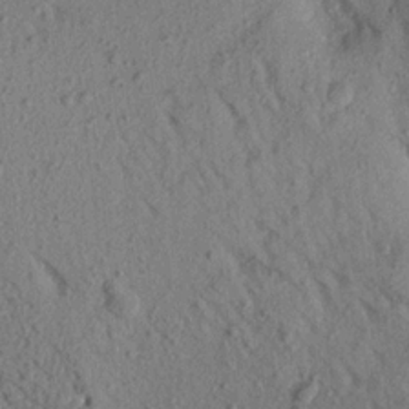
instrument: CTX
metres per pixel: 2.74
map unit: Aa
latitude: 18.8191
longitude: -147.5183
